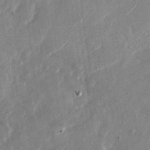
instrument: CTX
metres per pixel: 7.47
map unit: Nhu
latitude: -29.0675
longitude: -72.6302
